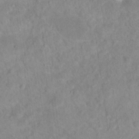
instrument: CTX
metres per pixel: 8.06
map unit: Nhu
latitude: 17.4615
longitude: -34.1766
